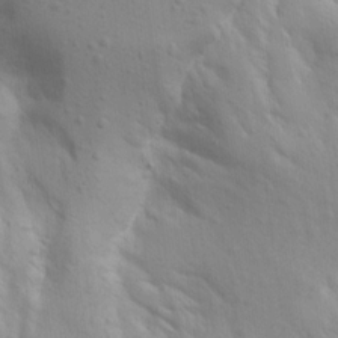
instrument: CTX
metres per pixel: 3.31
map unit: Aa
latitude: 15.1781
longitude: -143.5182
